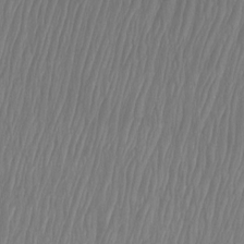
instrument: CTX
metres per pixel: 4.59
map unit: Htu
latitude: -9.2187
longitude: -75.6505
